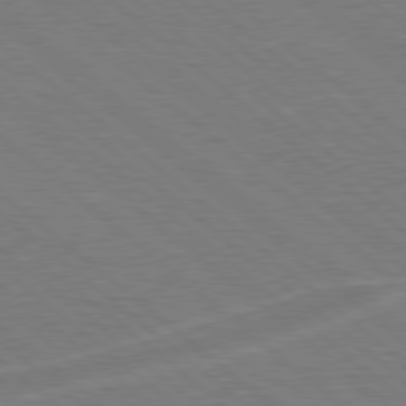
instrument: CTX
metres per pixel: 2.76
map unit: Hpe
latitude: 78.3656
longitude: -152.9892
